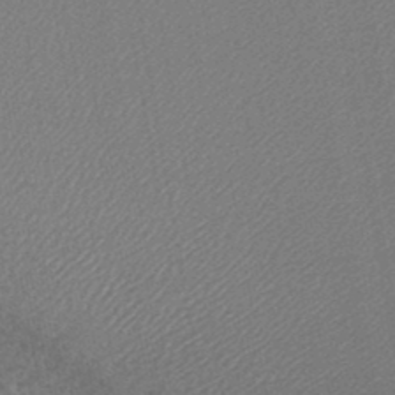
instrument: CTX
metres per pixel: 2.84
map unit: lHb
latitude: -44.5763
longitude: 64.7652
